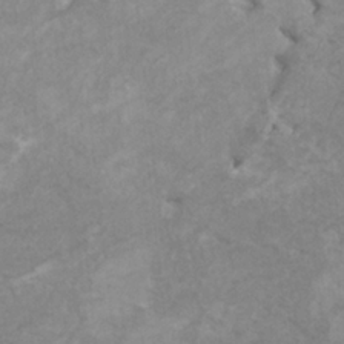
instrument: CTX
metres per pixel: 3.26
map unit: HNhu
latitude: 3.0836
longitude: -1.9906
